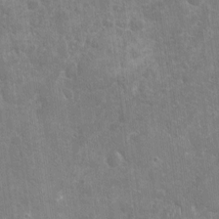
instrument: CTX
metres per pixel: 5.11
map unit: Nhu
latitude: -15.9367
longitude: -58.4034
